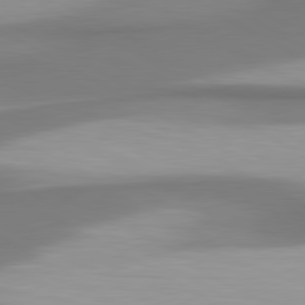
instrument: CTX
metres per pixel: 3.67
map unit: lApd
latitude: 80.8380
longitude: 174.6329
